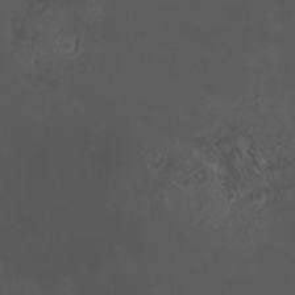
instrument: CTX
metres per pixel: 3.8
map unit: HNhu
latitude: 8.1578
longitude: 10.7085
